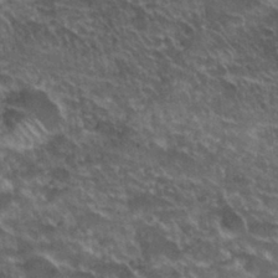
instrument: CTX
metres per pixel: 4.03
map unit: Nhu
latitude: 31.0648
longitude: -54.7057
